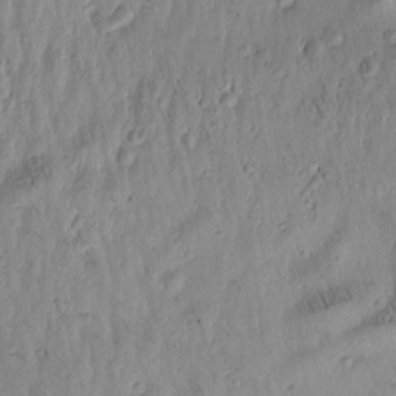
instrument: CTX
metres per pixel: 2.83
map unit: Htu
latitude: -4.3306
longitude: 172.3495
